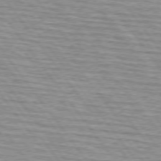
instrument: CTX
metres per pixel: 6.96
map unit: lApd
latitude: 74.5735
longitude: -75.8772
